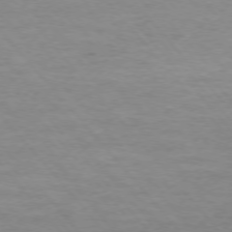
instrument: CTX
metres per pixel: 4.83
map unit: Ap
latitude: -76.5007
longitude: -84.3278
